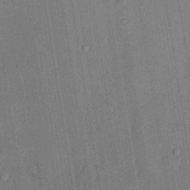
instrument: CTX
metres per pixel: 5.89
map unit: lHvf
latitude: 20.7247
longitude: 145.0298
